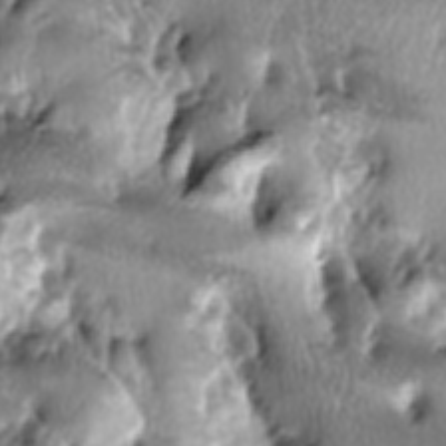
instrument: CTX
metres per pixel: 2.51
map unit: lAa
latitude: -6.5007
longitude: -124.8758
